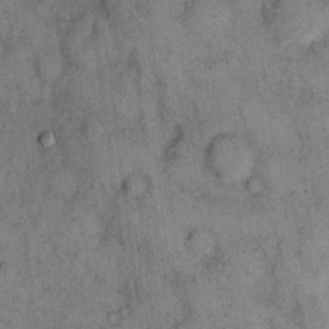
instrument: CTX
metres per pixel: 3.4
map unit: eHh
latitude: 15.8773
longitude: -64.5546
